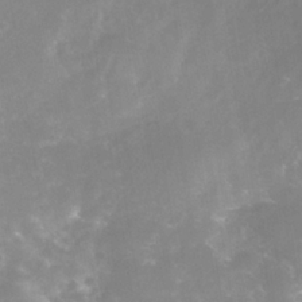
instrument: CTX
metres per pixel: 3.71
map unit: Nhe
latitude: -37.6910
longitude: -112.6868
